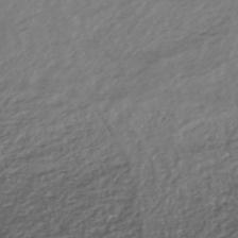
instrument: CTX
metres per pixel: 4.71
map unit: HNhu
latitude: -44.2740
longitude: 95.5210
